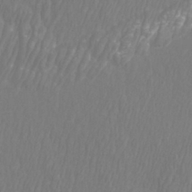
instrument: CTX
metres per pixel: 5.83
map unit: Htu
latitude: -8.6707
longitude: -75.2915
